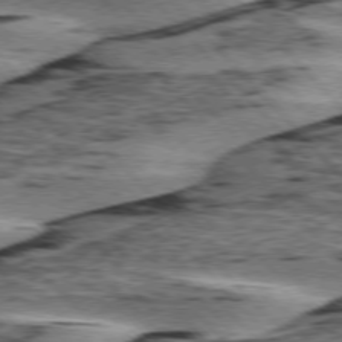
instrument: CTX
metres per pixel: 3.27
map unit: lApd
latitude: 76.1766
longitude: -78.2145
